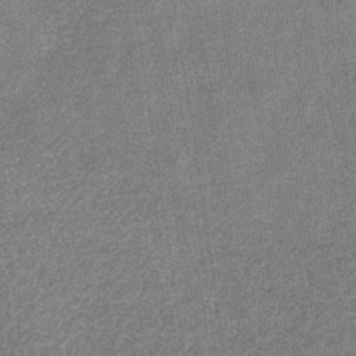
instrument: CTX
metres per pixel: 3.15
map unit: eHb
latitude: -34.1228
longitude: 78.4062
